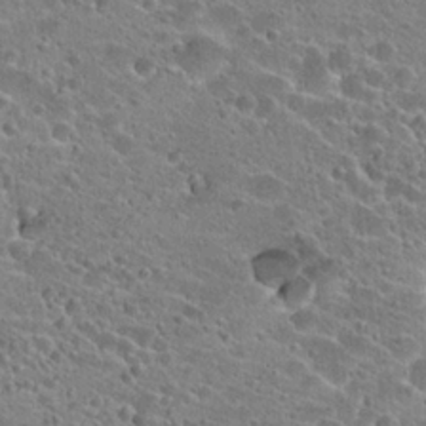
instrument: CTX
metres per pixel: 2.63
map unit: Hto
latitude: 23.4426
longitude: -43.2348
